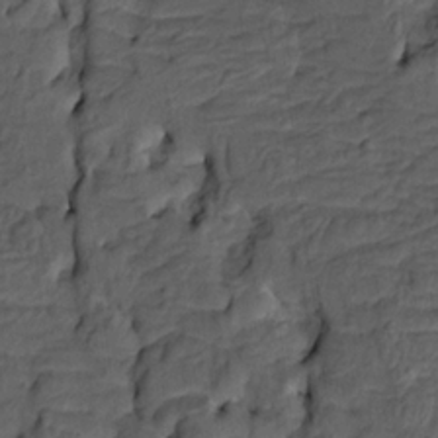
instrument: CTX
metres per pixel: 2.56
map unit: HNhu
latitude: 10.3278
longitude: 23.9367
